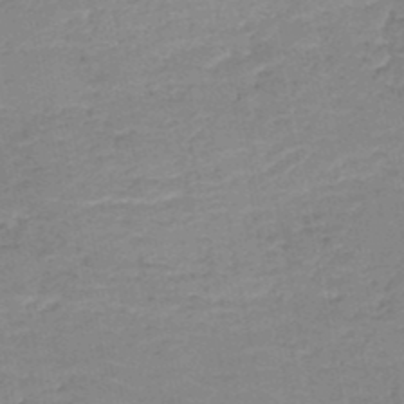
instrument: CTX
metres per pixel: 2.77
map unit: HNb
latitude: -49.8801
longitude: -48.3656
